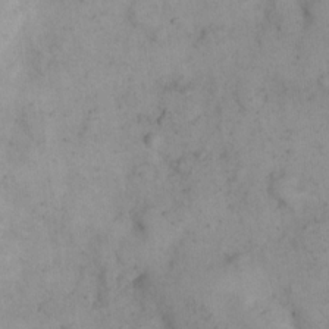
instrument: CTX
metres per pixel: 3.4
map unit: eHh
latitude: 15.0837
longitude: -67.7260
